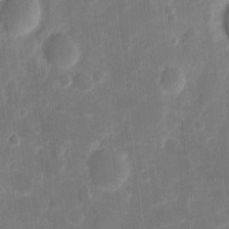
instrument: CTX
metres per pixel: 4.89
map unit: eHh
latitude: 7.7450
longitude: -70.4790
